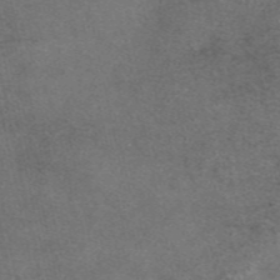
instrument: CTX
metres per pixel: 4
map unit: eAb
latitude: 47.3671
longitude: 105.0486
